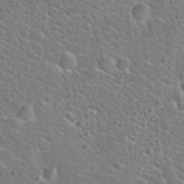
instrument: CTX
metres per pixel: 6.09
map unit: Hto
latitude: 24.7624
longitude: -49.8583
